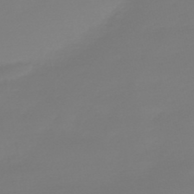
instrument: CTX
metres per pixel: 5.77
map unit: HNb
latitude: -46.2172
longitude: 56.5007
